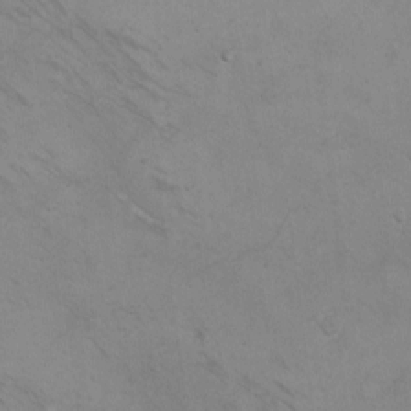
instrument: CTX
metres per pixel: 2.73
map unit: eHh
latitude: -10.2928
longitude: -65.7639
